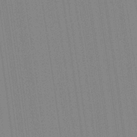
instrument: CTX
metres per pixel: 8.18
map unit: Aa
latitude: 28.4412
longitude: -147.4994
